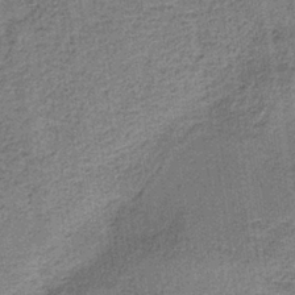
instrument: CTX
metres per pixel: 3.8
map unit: HNb
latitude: -36.1794
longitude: 54.1984
